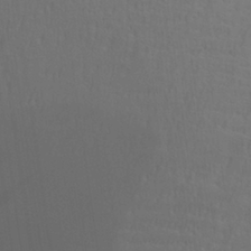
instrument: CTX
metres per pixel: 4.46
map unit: Aa
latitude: 28.6490
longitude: -139.5371
